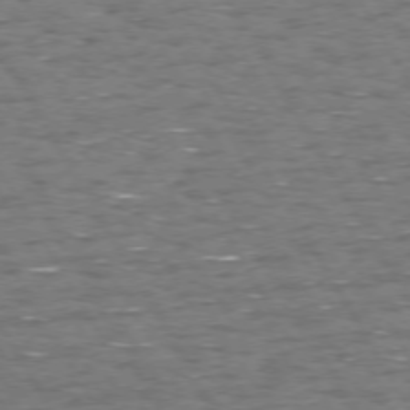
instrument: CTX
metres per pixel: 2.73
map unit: Hpe
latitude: 72.4601
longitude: -123.1592
